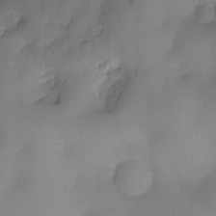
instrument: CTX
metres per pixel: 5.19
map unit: eHh
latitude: -23.6722
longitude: 15.5210
